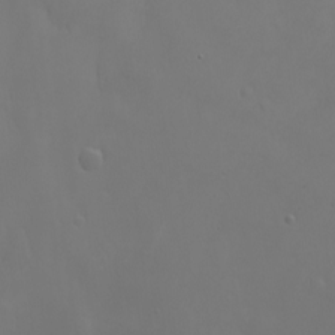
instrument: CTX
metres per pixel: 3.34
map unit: eHh
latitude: -7.9178
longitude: -68.7624
